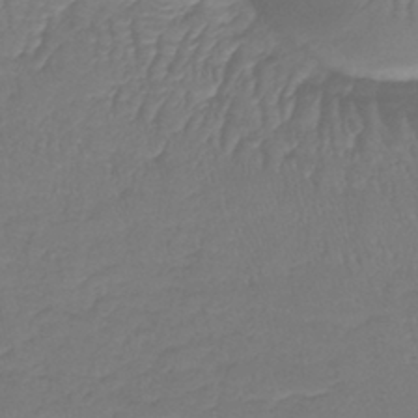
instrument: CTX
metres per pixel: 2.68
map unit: lHb
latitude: -41.5588
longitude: 65.8045
